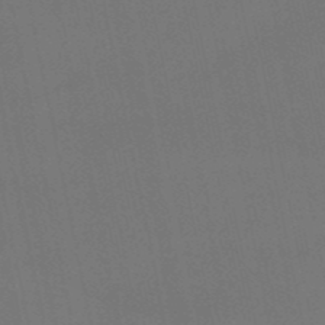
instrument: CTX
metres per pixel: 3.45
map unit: eHb
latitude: -50.7652
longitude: 70.9920
